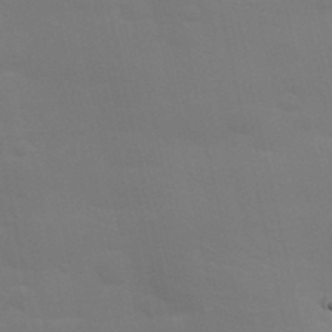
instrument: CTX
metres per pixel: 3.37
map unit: Nhu
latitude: 23.7450
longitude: -73.2348
